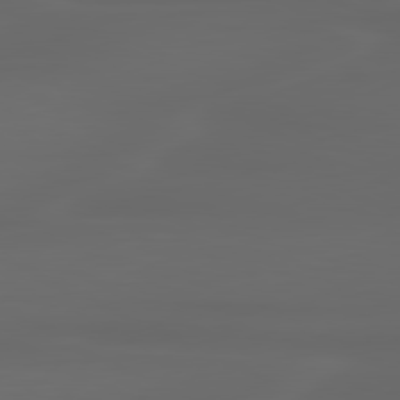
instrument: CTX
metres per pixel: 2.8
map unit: lApd
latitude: 80.1767
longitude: -116.6680
